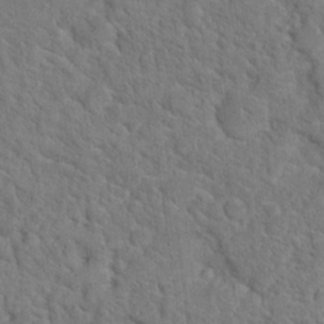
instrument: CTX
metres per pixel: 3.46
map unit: Hto
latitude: 18.7435
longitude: -34.9891
